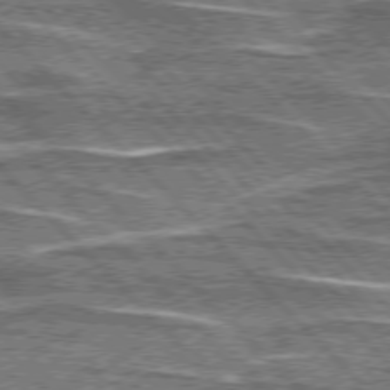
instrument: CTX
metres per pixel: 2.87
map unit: lApd
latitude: 76.3656
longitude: -81.9339
